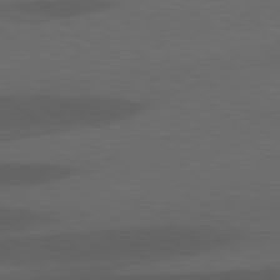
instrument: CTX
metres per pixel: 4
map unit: lApd
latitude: 78.1956
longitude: -55.4426
